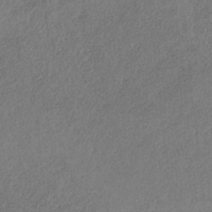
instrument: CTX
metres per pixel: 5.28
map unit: HNb
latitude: -32.3118
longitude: 58.7841
